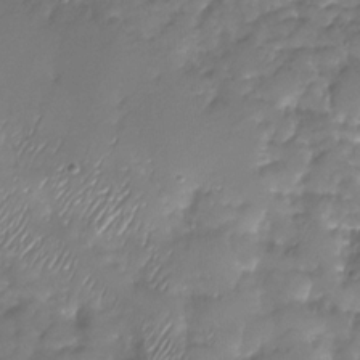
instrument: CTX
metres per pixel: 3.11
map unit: Nhu
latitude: -27.8422
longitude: -59.7450
